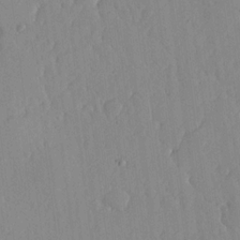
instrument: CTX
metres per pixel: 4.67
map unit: lHvf
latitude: 16.8947
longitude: -114.5167
